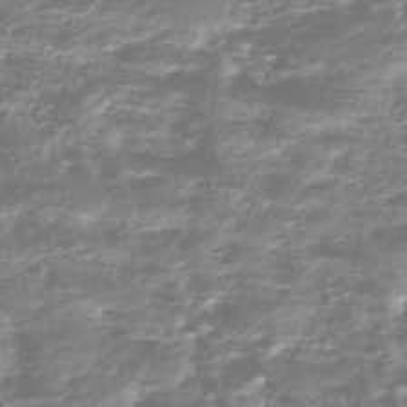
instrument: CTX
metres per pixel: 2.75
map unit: HNhu
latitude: -43.1620
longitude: 100.6140
